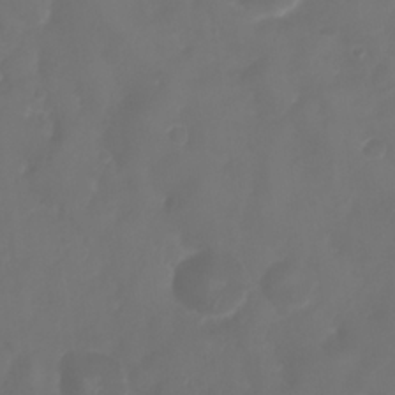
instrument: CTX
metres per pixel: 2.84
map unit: Nhu
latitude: 25.3103
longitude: -63.0270
